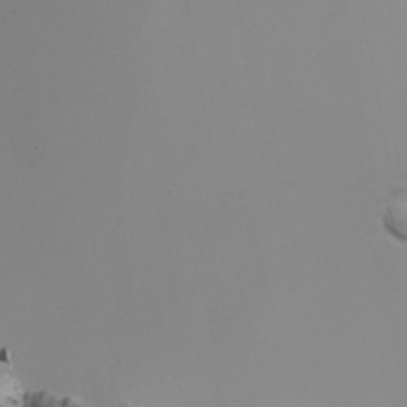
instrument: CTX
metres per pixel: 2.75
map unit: Nhu
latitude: -6.9730
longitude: -80.5546
